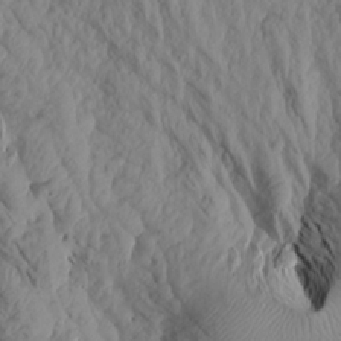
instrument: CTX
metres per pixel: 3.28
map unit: Aa
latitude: 18.8569
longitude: -146.3846
